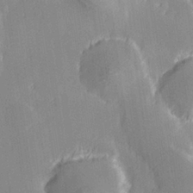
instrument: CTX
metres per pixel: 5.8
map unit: Hve
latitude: 28.1578
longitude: 145.2565
